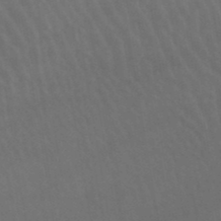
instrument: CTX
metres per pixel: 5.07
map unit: lHb
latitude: -46.0472
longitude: 77.0675
